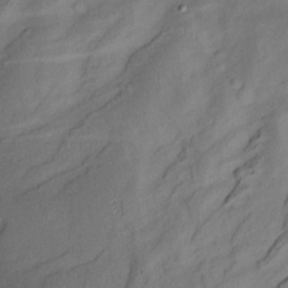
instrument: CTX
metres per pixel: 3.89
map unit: Aa
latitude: 9.7828
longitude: -142.6680
